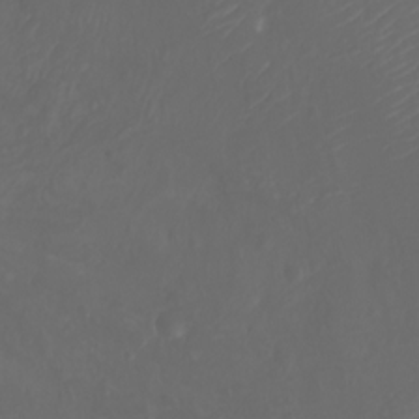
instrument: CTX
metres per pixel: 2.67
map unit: Nhu
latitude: -8.2739
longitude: -80.4223
